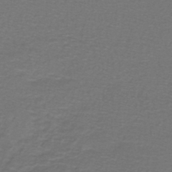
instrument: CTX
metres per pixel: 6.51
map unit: lHb
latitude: -43.7288
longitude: 56.6896
